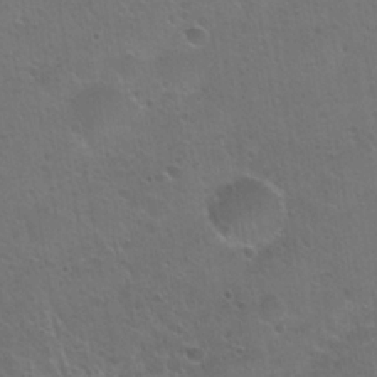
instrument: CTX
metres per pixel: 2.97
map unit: Hto
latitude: 24.1388
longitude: -51.4048
